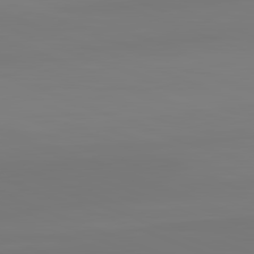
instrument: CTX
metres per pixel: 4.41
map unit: lApd
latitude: 82.2711
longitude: 146.5762
